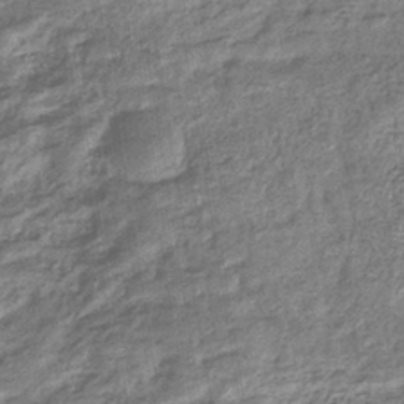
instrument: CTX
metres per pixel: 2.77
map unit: eHb
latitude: -36.2550
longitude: 79.7855
